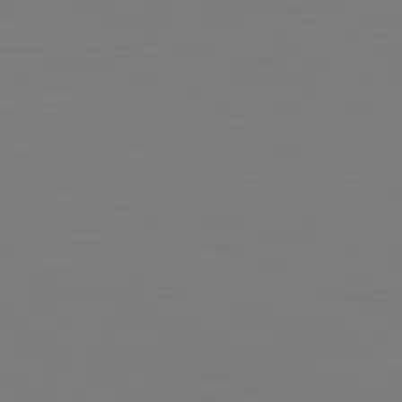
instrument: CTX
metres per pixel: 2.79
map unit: Hpe
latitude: -82.0850
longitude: 7.6155
